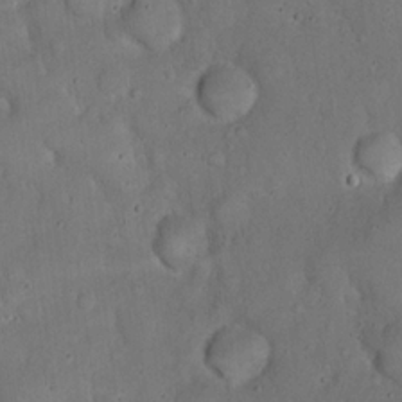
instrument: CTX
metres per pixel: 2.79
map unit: eHh
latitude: 20.0444
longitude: -59.7828
